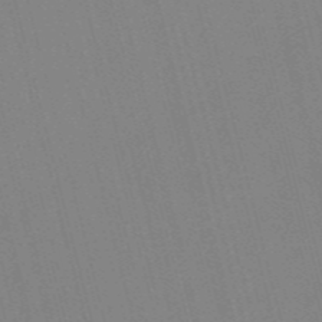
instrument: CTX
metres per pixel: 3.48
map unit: Nve
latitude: -57.1431
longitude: 62.0094
